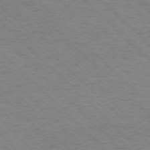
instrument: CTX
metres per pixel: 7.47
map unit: Ap
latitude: -75.6155
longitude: -80.1011
